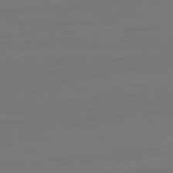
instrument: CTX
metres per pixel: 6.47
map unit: lApd
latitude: 82.3467
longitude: 164.0661
